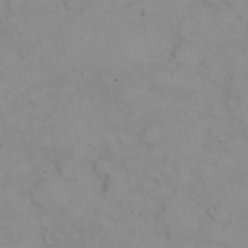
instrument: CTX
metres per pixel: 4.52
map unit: eHh
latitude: 22.9136
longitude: -59.3482
